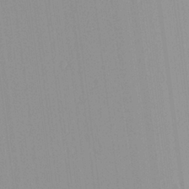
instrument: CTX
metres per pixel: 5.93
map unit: Aa
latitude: 24.2522
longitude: -136.0822
